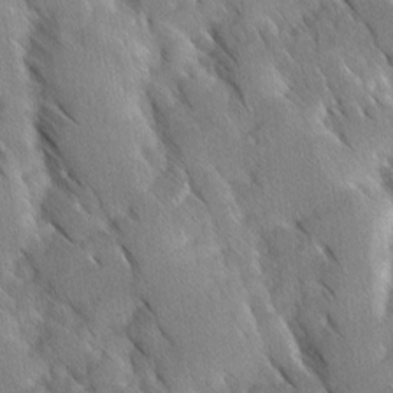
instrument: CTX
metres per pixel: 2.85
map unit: Ave
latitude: 8.8380
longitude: -104.2145
